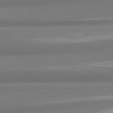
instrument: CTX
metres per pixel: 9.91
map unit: lApd
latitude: 82.0822
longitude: 172.8786
